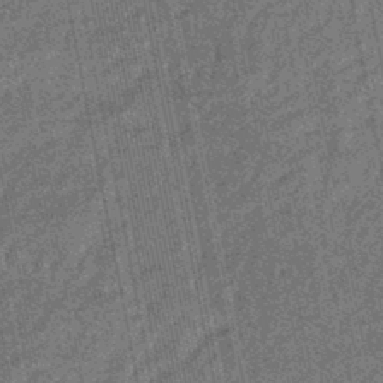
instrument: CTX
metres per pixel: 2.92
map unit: eHb
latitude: -43.8233
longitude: 87.1242
